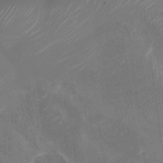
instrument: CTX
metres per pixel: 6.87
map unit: Nhu
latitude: -29.9745
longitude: -71.3859
